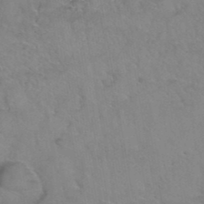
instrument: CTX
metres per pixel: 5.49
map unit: Hto
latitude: 39.0836
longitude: -42.4790
